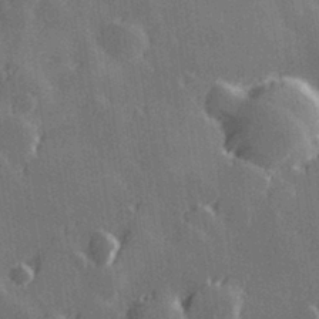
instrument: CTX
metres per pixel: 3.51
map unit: Hve
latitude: 27.9528
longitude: 145.6344
